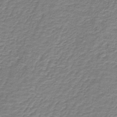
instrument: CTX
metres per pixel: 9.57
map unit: HNb
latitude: -38.6708
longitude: 51.0864
